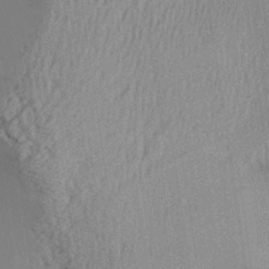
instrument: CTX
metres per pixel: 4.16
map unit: Aa
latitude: 29.1970
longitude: -136.6680
